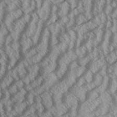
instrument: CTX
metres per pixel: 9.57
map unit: Aa
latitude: 33.3482
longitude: -140.4034
